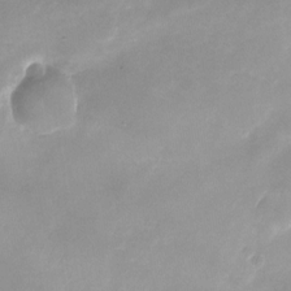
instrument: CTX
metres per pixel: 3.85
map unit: Nhu
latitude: -24.6140
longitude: -69.9717
